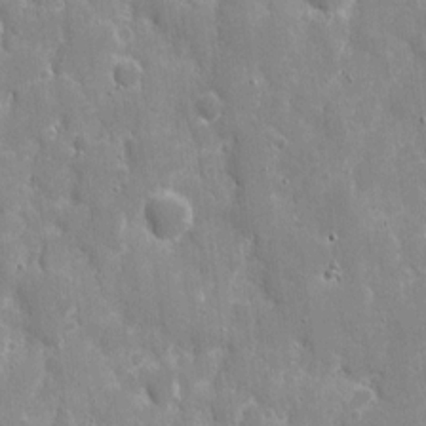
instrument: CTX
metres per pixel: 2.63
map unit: eHh
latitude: 8.6680
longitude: -70.0633
